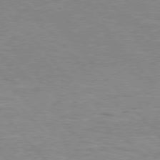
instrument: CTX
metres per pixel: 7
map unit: Hpe
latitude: 76.4034
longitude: -152.1389
